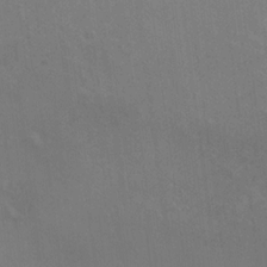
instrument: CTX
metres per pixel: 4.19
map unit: HNhu
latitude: 6.2900
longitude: -2.1955
